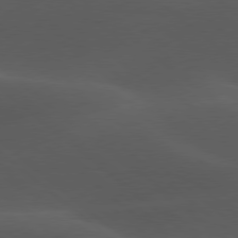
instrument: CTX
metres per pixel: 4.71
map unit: lApd
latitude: 78.0255
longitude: -55.2348
